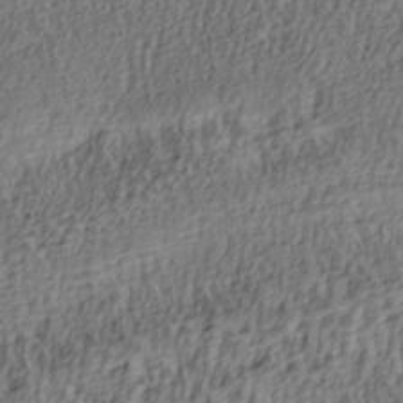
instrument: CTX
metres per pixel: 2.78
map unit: lAa
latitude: 4.3467
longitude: -113.3482
